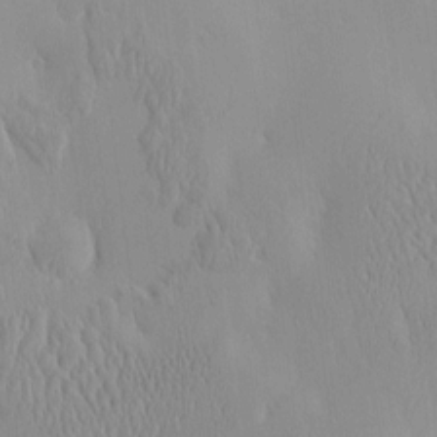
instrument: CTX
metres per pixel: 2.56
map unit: eHh
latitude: -4.4440
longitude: 15.0487
